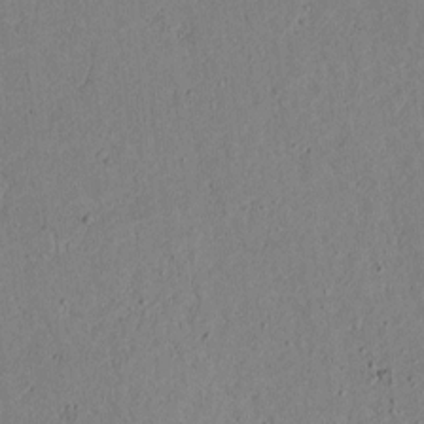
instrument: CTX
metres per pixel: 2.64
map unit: lAvf
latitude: 4.8947
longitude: 167.7667
